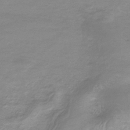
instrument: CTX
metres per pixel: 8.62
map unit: lHb
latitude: -33.9178
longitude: 70.4251
